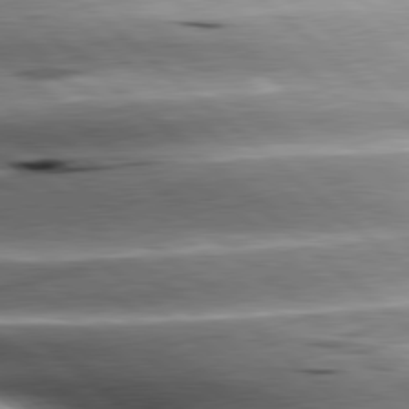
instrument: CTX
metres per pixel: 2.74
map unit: lApd
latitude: 80.1011
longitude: -142.8758
